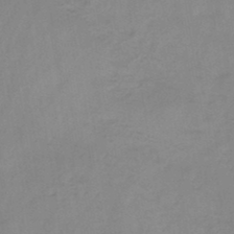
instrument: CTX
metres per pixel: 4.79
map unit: HNb
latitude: -45.3132
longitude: -39.1592
